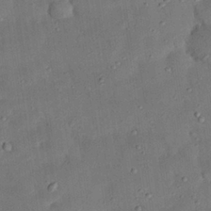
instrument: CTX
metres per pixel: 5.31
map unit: Nhu
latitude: 25.7827
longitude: -71.4615
